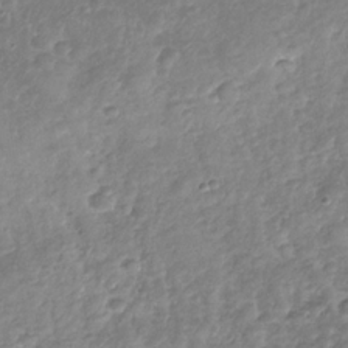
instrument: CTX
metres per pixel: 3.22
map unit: Nhu
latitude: -30.7274
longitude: -60.5545
